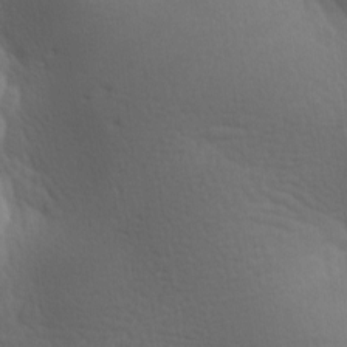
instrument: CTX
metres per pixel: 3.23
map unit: lAa
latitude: -9.1431
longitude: -125.9150
